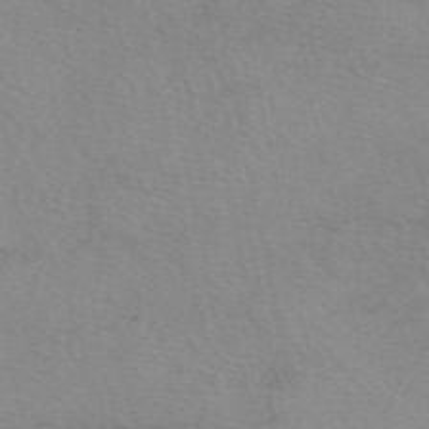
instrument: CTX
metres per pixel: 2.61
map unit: eAb
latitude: 49.4993
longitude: 106.9164
